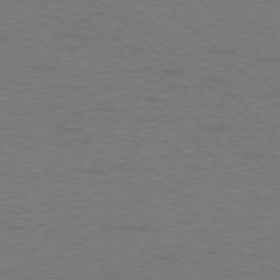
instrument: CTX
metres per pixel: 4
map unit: Ap
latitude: -78.5573
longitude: -62.7247
